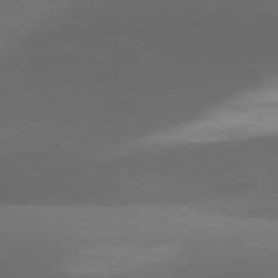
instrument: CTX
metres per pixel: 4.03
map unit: lApd
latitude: 81.4237
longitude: 133.5777
